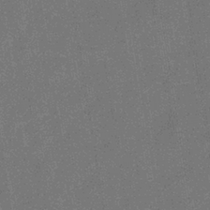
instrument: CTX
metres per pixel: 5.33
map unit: eHb
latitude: -35.3888
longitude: 80.8786
